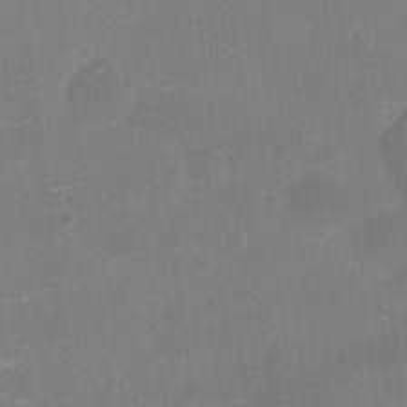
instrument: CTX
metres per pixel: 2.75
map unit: Ht
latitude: -6.5384
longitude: -25.8205
